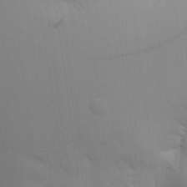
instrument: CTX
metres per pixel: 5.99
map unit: Aa
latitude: 26.2145
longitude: -131.5938
